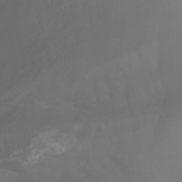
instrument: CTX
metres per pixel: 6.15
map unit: Nhu
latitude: -7.8422
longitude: -71.4615
